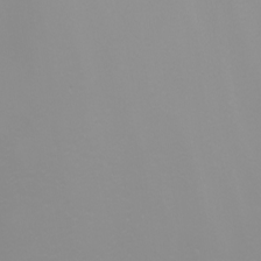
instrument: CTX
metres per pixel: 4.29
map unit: Nhu
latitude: -5.3131
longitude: -90.4034
